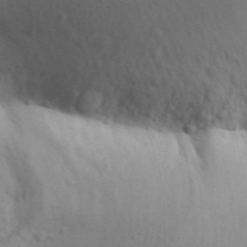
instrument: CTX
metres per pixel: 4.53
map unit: Aa
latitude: 30.2901
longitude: -146.5357
